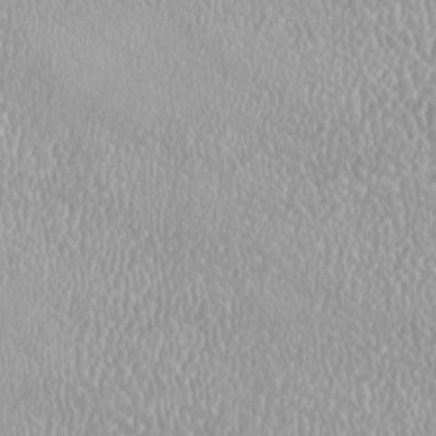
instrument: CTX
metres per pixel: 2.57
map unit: HNhu
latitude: -2.3495
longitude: 0.1984
